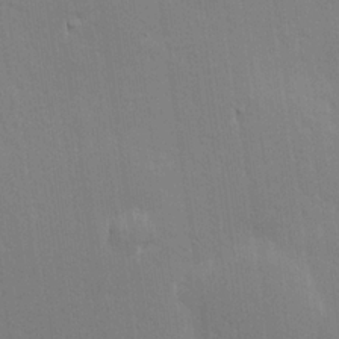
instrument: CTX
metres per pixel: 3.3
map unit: Hve
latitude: 25.3670
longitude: -93.7638
